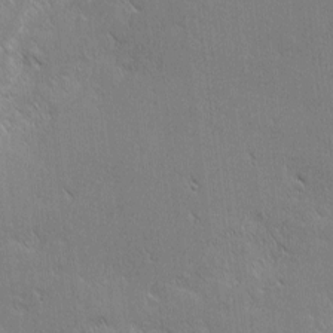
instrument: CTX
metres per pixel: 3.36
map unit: eHh
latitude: 2.0444
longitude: -77.7638
